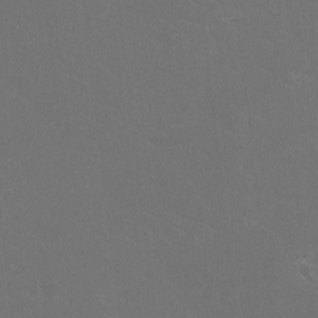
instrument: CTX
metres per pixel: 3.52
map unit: HNhu
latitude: -2.2739
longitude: -0.4979
